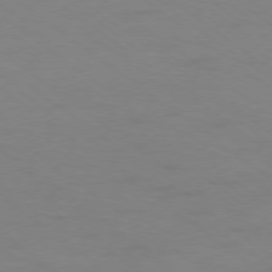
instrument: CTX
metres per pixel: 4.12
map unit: Ap
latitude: -78.4251
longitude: -75.1781
